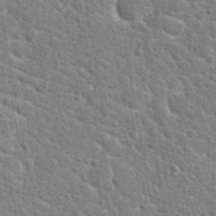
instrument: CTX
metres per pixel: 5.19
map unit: Hto
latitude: 23.8205
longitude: -48.7057
